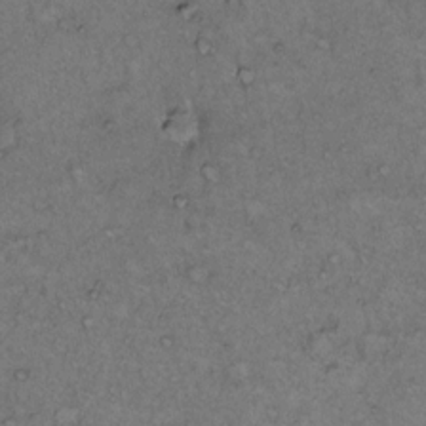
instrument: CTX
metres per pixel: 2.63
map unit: Hto
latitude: 12.2901
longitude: -58.4790
